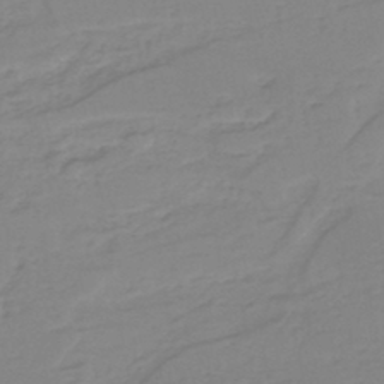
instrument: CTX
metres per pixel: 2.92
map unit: eHh
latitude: -44.9542
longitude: -29.5560
